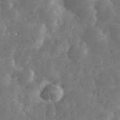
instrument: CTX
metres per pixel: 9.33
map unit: eHh
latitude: 33.8583
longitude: -69.1781
